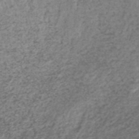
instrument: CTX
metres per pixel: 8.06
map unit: lHb
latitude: -43.6154
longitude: 72.3495
